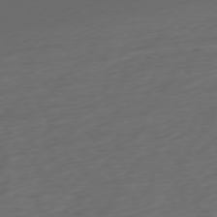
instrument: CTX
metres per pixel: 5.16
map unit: Ap
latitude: -76.8597
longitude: -79.2726
